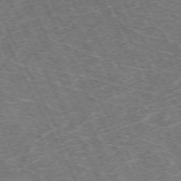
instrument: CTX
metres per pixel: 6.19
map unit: Hpe
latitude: -71.0864
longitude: 11.5777
